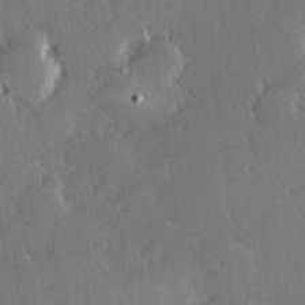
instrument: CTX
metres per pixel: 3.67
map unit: Hve
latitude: 27.6505
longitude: -93.7260
